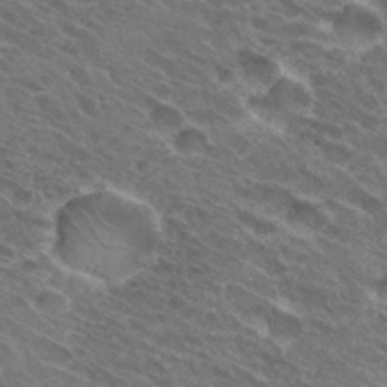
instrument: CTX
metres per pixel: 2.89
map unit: Hto
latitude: 31.6127
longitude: -44.0822
